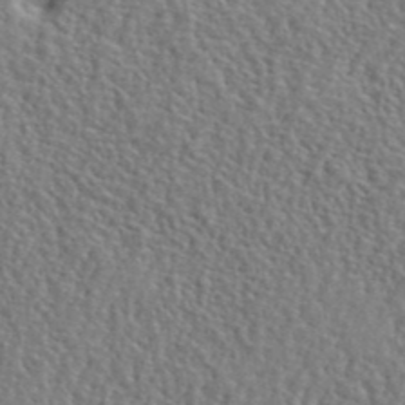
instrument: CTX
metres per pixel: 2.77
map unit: lHvf
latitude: 42.1011
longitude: -87.6316
